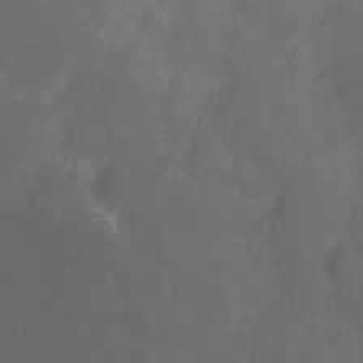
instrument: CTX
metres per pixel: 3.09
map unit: Nhu
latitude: -9.0108
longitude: -43.4993
